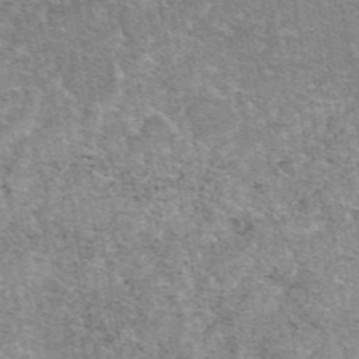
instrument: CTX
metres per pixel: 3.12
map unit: eAb
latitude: 47.4994
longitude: 115.0864
